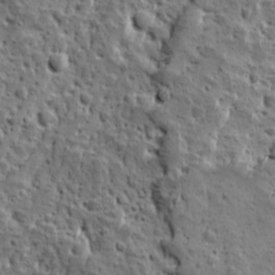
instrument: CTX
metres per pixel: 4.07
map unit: Ave
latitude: 10.4412
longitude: -105.1026
